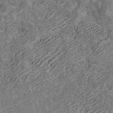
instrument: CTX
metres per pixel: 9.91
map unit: ANa
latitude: 42.3467
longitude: 16.5763
